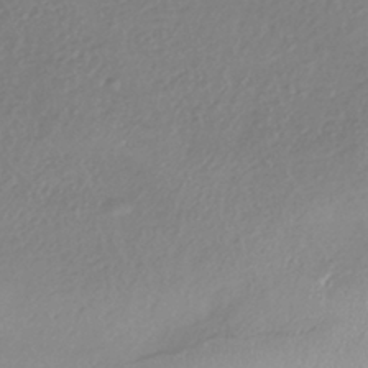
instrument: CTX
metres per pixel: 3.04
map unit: HNhu
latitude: -42.1227
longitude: 97.1620
